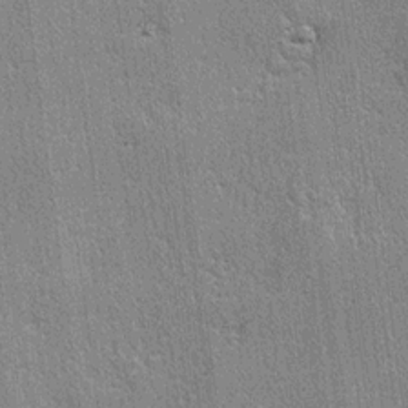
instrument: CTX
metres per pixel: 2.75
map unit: lAvf
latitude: -4.5762
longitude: -109.4804
